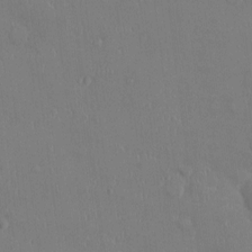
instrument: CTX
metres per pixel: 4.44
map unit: Ht
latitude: -4.1794
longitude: -14.0255
